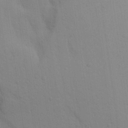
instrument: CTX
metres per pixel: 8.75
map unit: Aa
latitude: 28.9891
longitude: -147.1970
